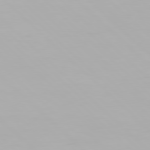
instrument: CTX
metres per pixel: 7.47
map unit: Hpe
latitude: 77.3859
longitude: -162.6680
